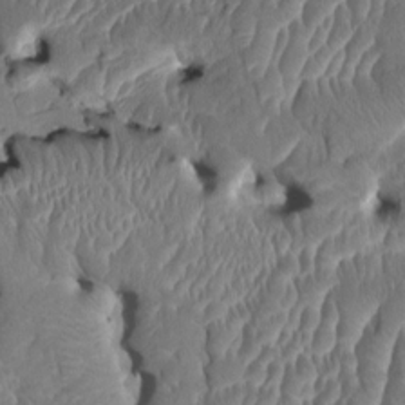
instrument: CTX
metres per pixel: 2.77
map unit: HNhu
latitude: 5.5749
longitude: -5.3482
